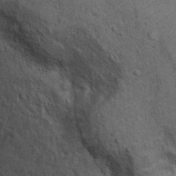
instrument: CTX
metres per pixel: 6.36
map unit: Ht
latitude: 9.3482
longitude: -36.7624
